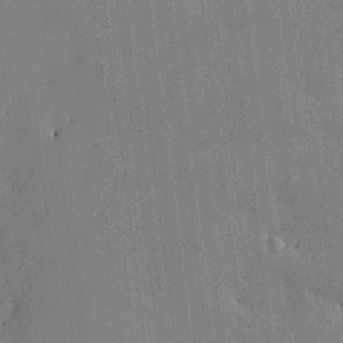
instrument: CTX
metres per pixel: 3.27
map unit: Htu
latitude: -7.9556
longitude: 176.0094
